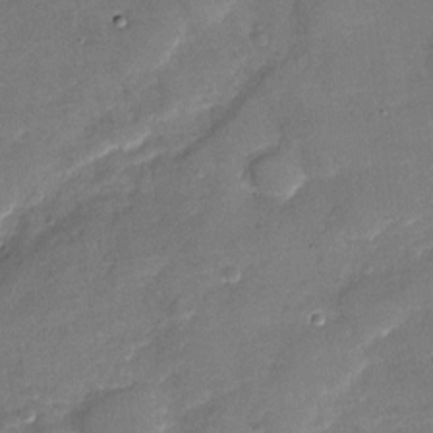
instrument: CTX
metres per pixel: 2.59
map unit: Nhu
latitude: -27.6343
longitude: -62.4223
